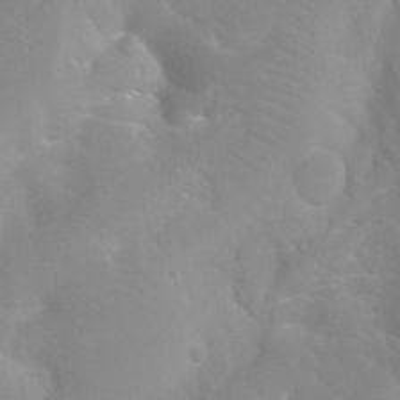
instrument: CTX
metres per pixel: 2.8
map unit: Htu
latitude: -12.2929
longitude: -73.3671
